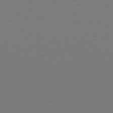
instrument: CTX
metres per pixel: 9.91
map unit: Hpe
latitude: 78.5735
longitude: -138.4601
